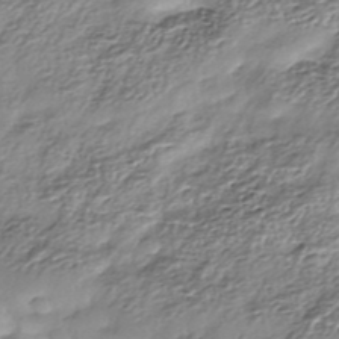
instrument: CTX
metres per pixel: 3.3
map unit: Nhe
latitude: -38.3873
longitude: -148.9514
